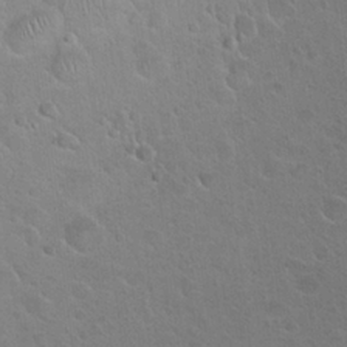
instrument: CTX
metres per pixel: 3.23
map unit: Hto
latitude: 23.8772
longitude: -50.4223
